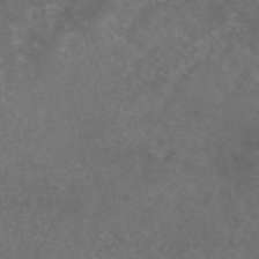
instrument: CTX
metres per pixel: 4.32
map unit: eAb
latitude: 46.7436
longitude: 115.0108
